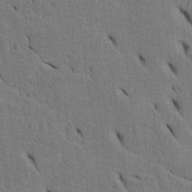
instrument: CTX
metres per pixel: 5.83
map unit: Htu
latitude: -3.6343
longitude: 152.2550
